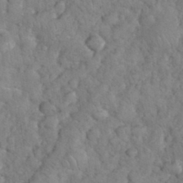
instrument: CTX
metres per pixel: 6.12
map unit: eHh
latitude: 34.5923
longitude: -65.4048
